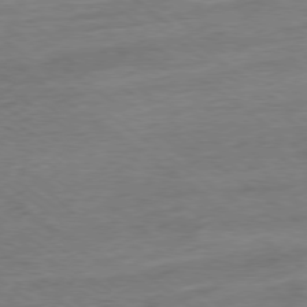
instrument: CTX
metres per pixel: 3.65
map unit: Ap
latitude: -79.1620
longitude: -48.6490
